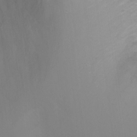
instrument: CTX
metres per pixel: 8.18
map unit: Ht
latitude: -6.5951
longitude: -30.8758
